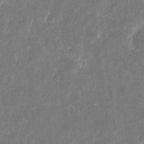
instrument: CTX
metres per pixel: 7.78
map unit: eHh
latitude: 9.6883
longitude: -72.1389
